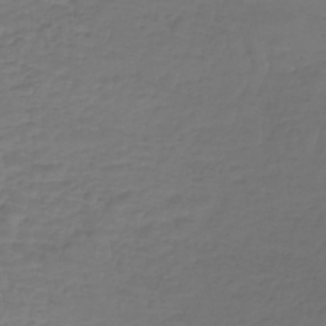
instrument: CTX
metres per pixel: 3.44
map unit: lHb
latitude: -43.1053
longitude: 66.1228
